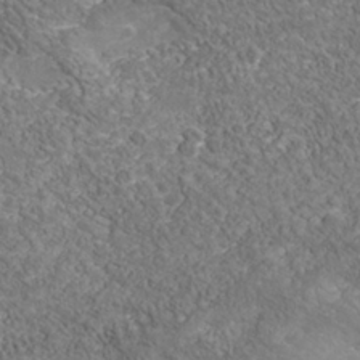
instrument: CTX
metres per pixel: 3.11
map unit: Nhu
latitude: -39.6344
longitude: -83.9717
